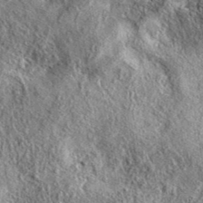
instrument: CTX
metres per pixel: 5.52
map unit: eAb
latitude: 37.1970
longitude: 109.6722
